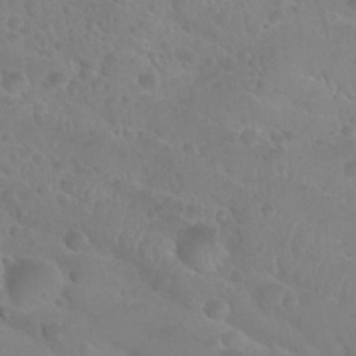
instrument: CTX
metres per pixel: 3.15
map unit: Nhu
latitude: 28.4790
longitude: -55.3670
